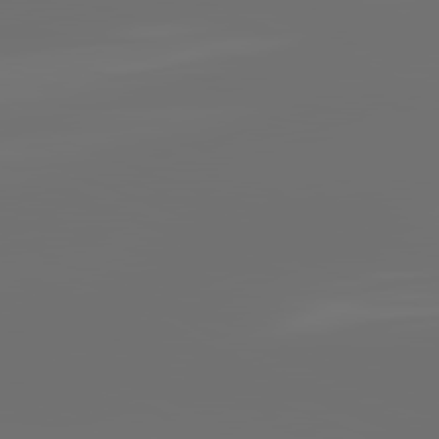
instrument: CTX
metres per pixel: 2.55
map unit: lApd
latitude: 82.0444
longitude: -164.5735
